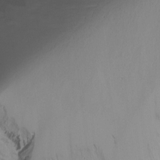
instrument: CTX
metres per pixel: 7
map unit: Nhu
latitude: -15.5777
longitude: -53.2915
